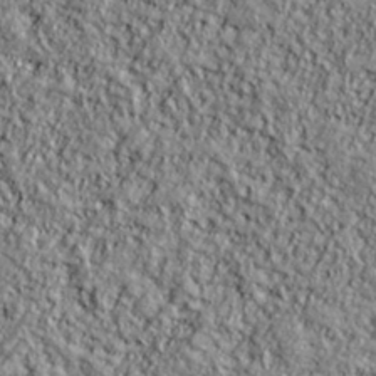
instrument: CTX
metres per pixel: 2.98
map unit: lHvf
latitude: 38.5546
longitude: -91.6316
